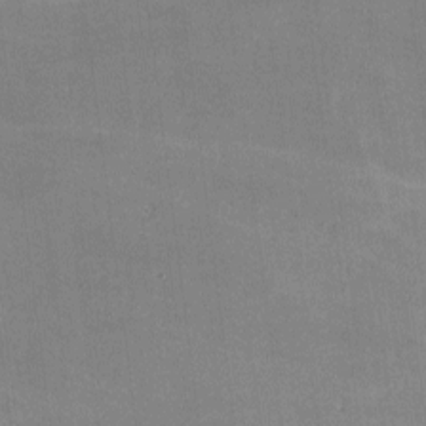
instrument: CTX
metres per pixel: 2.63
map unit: lHvf
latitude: -9.3698
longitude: -100.8380
